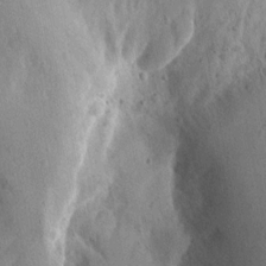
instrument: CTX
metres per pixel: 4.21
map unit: Aa
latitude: 13.1592
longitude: -142.0444
